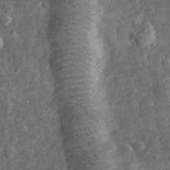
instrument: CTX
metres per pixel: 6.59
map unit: eHh
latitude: 33.0836
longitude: -69.9150
